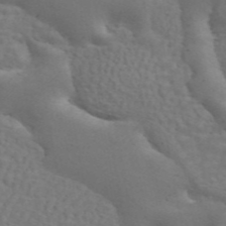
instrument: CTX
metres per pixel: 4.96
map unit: ANa
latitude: 45.0458
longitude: 26.0094
